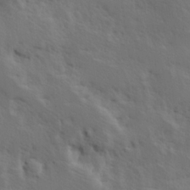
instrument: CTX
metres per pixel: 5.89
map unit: Hve
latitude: 25.2914
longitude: 145.4266
